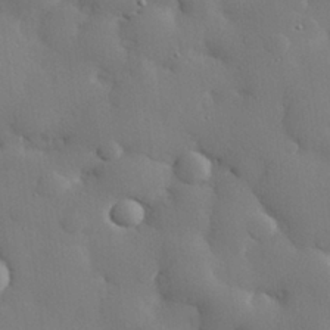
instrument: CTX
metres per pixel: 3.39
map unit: eHh
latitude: 29.5749
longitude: -81.5560
